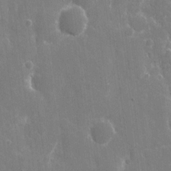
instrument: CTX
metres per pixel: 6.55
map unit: eHh
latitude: 8.4601
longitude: -70.3467
